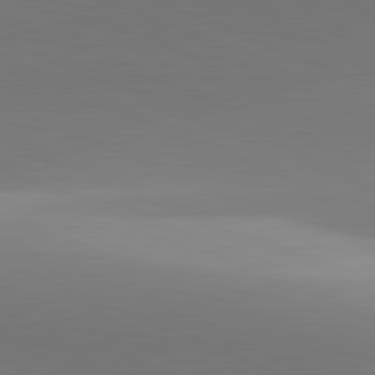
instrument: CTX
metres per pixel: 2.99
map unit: lApd
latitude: 81.5749
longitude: 142.2172
